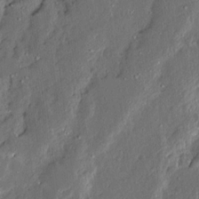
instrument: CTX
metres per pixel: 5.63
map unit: Ave
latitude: 13.7828
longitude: -136.8947
